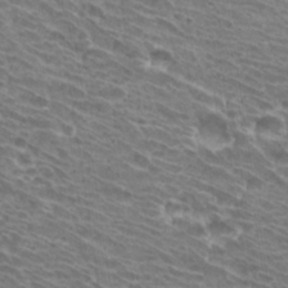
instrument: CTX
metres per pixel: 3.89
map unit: Hto
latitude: 31.6316
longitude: -41.9906
